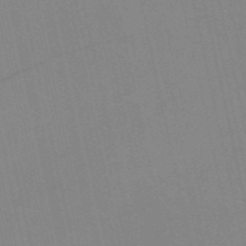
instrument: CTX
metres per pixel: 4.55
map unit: HNb
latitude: -52.6896
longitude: -45.0458
